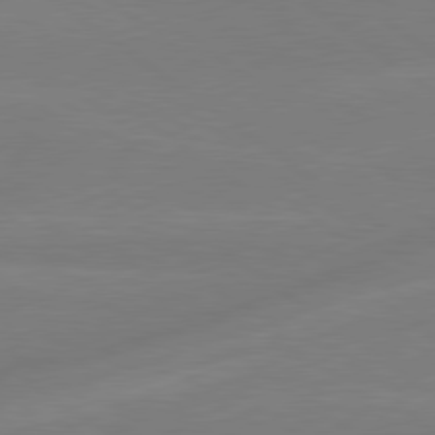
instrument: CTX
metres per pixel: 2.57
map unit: lApd
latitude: 79.2915
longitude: -141.8205
